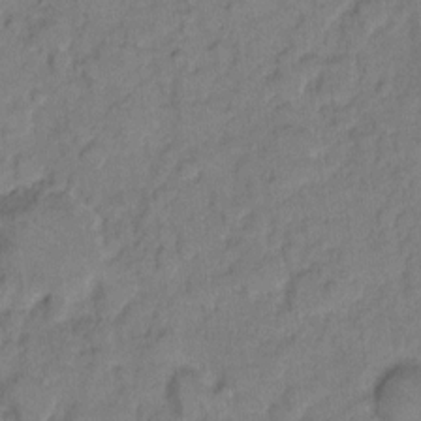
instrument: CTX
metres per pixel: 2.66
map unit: eHh
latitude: 8.4601
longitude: -64.2711
